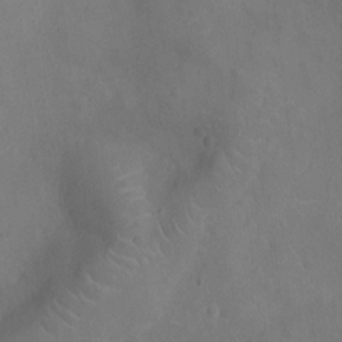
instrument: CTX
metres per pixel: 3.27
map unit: Ht
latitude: -9.9556
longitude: -21.5371
